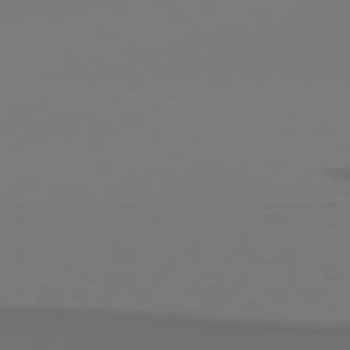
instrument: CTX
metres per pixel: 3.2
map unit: Hpe
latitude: 78.4223
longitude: -137.5371
